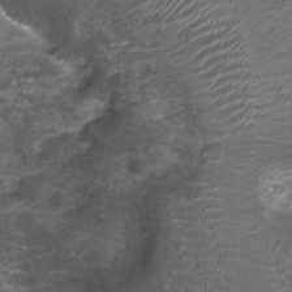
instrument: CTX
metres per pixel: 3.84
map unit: Nhu
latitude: 3.5560
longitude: -17.5938
